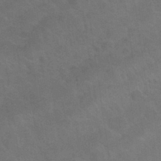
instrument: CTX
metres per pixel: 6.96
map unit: Nhu
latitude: 30.0633
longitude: -51.8772
